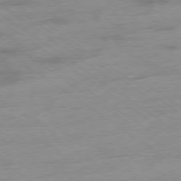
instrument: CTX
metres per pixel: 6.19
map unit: Ap
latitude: -78.3495
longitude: -59.6883
